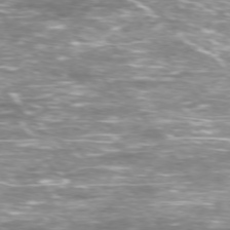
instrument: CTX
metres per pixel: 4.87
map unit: Ap
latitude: -77.1431
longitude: -72.1767
